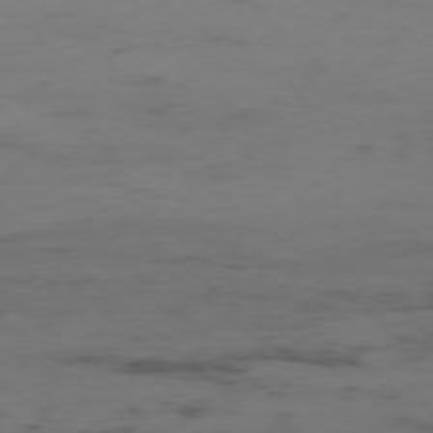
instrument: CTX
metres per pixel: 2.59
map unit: Hpe
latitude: -77.6722
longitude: 12.0850
